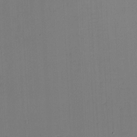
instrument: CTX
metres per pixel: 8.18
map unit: eHh
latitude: -3.8422
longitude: -79.7261
